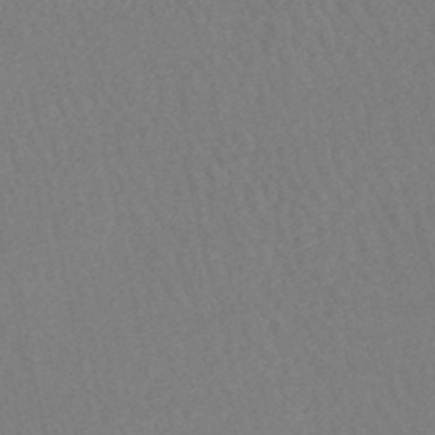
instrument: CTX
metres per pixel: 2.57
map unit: HNhu
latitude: -47.7288
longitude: 103.1998
